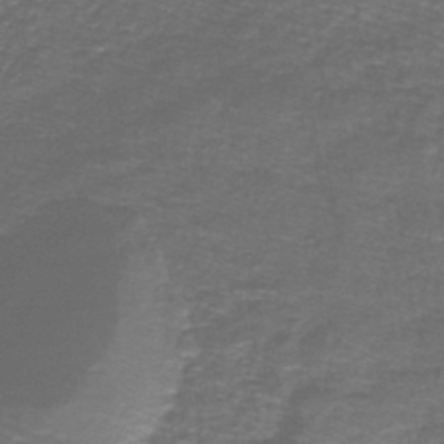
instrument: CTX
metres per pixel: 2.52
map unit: lHb
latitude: -42.9163
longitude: 55.8234
